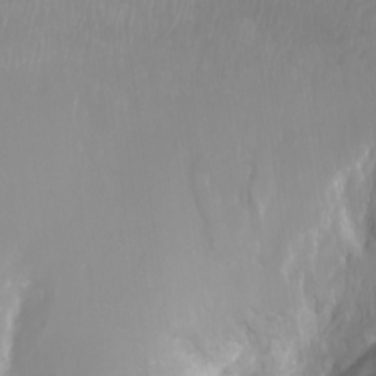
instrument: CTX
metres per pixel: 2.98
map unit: Ht
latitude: -3.0297
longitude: -61.8394
